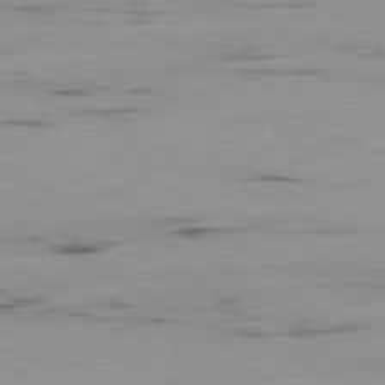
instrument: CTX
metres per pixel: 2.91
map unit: Ap
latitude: -81.1998
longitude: -93.2159
